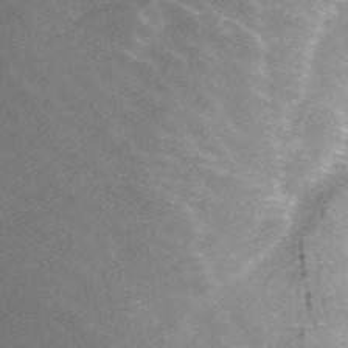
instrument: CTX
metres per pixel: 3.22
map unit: ANa
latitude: 43.5371
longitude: 25.2754
